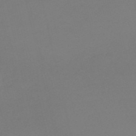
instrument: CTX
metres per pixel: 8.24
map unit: HNb
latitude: -55.9745
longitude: -42.5735
